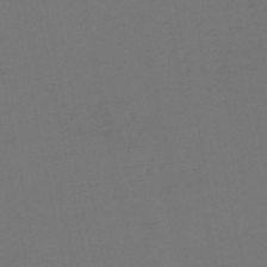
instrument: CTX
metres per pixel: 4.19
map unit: lHb
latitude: -46.5762
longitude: 67.4832
